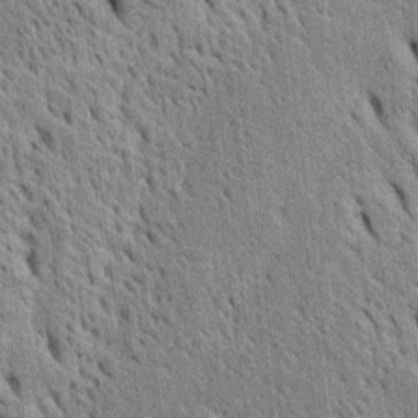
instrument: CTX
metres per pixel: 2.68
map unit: Htu
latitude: -4.0283
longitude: 152.3117
